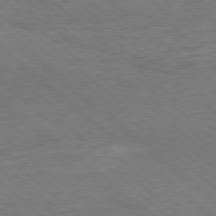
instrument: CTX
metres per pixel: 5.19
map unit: Ap
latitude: -80.1984
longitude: -54.4412
